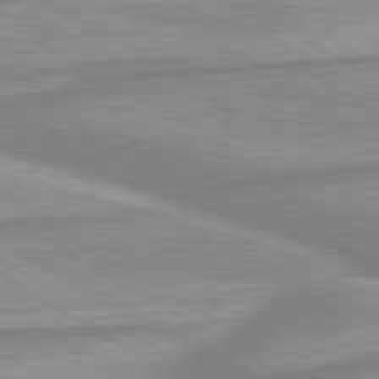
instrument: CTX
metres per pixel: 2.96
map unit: lApd
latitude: 80.3656
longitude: -172.3089
